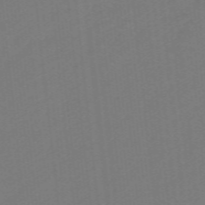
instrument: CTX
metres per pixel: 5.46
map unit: eHb
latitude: -49.4266
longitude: 83.5021
